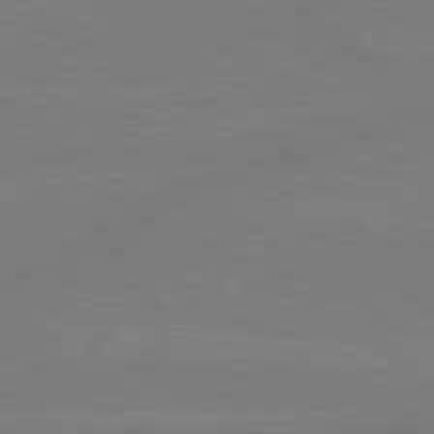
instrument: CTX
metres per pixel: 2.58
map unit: Hpe
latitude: 78.9892
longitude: -149.8017
